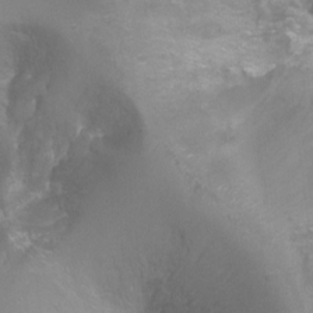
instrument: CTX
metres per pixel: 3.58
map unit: Ht
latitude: -6.8408
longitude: -32.6490
